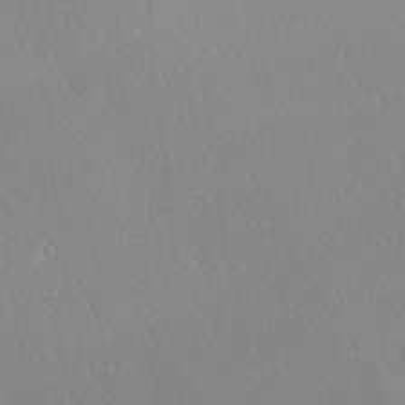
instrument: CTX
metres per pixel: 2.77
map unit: Ave
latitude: 20.7813
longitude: -137.6505
